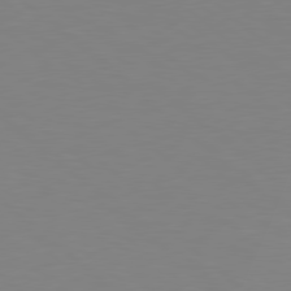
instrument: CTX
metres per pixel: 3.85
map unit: Hpe
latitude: 78.7058
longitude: -165.2348
